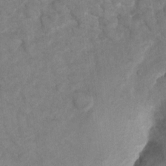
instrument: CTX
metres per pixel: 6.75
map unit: Ht
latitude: 5.2915
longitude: -30.2145
